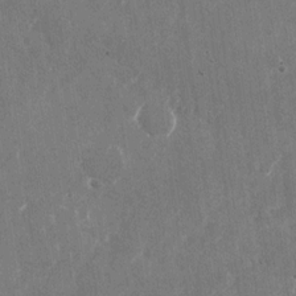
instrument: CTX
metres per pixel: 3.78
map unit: Nhu
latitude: -26.1983
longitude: -71.8961
